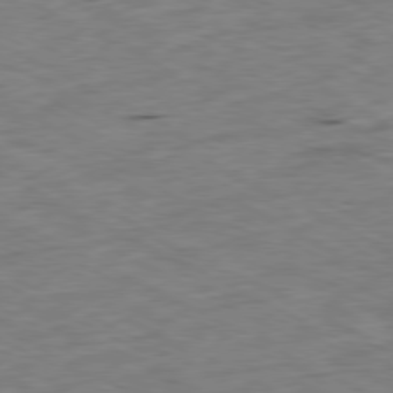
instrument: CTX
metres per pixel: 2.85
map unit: Ap
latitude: -79.4832
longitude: -68.0255
